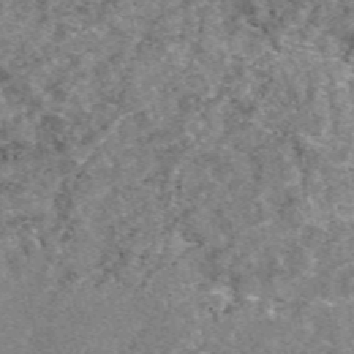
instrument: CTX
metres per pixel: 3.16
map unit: eAb
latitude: 48.6490
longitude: 109.6722
